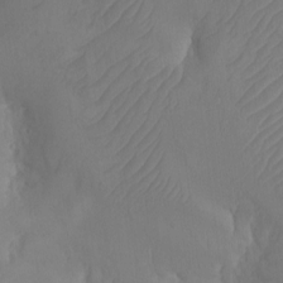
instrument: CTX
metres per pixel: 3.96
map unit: Nhu
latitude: -5.9178
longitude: -93.7071
